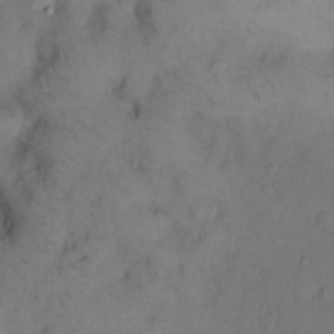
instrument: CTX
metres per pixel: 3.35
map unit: Hto
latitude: 8.5546
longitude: -61.8394
